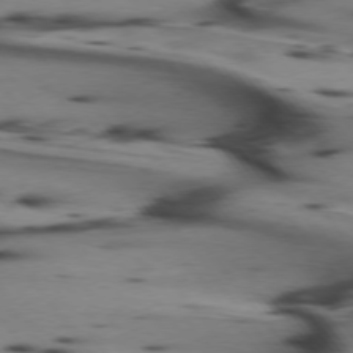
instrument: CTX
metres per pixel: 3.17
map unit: lApd
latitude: 74.6302
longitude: -65.4426
